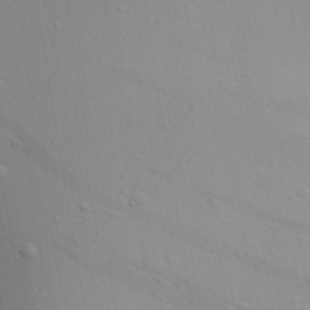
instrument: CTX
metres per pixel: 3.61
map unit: Aa
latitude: 18.8191
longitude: -142.2334
